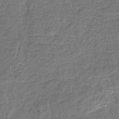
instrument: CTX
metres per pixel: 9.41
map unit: eHb
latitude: -32.7464
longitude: 74.4062
